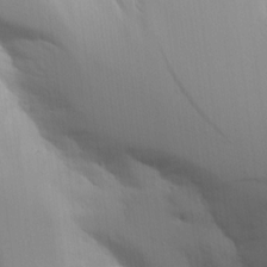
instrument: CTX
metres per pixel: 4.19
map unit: Aa
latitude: 15.0837
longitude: -142.3656
